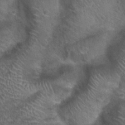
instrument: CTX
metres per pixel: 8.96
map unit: Nhu
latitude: 28.7435
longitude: -49.7261
